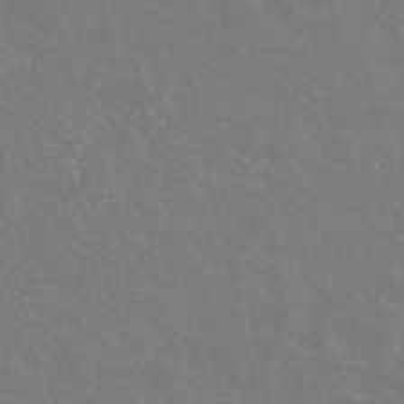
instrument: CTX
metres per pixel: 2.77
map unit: eHh
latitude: -52.4818
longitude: -25.6693
